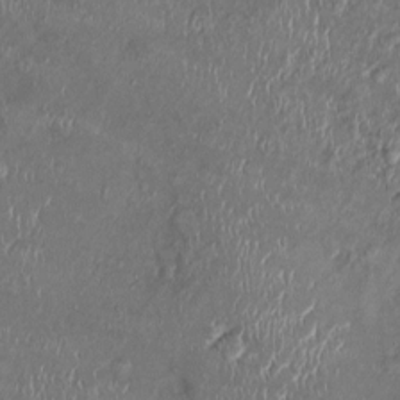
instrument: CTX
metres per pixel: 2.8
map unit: Ht
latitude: -1.5211
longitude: -13.7639
